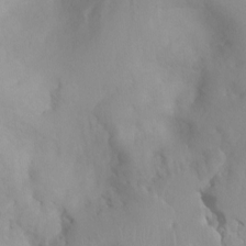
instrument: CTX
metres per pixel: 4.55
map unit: Ht
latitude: -0.5574
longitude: -18.5168
